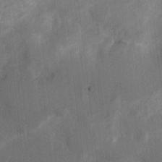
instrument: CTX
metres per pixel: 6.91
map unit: Ht
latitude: 2.6679
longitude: -26.7624
